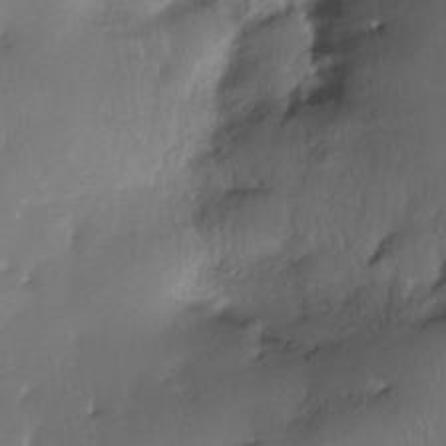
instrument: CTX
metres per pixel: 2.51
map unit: Nhe
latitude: -27.2564
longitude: -110.5924
